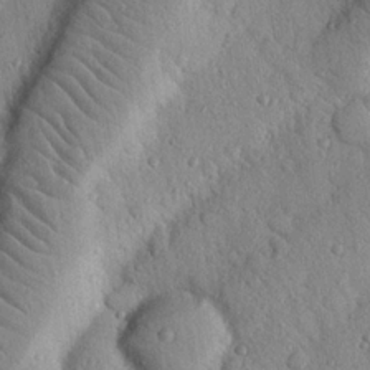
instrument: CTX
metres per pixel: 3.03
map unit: Nhu
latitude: 22.3845
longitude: -76.2144
